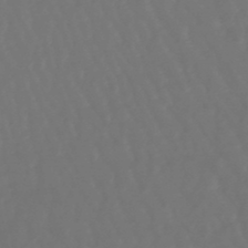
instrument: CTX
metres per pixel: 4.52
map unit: lHb
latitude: -47.5966
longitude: 79.3320
